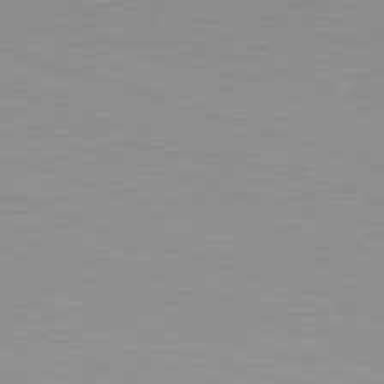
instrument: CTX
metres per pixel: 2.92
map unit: Hpe
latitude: -82.6896
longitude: 6.7652
